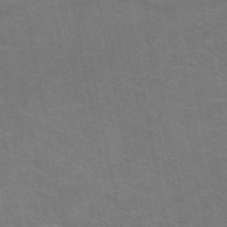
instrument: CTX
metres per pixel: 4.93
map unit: eAb
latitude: 50.7624
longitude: 104.9164
